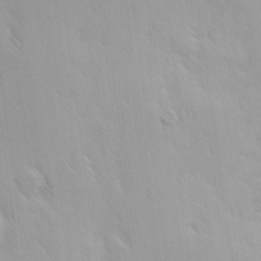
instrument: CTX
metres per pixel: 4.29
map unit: Ave
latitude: 9.3482
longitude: -103.5560
